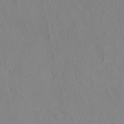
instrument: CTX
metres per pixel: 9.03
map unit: eAb
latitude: 47.3104
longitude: 112.7463
